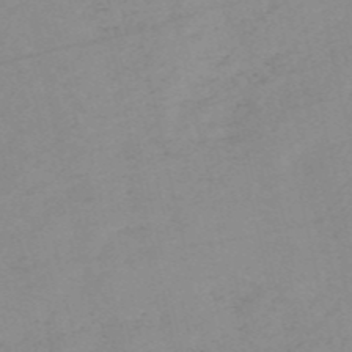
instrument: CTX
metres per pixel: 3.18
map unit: HNb
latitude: -54.1984
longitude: -42.0633
